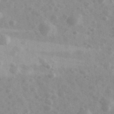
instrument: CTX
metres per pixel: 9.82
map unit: Ave
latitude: 39.5182
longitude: -106.8191
